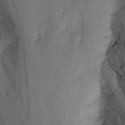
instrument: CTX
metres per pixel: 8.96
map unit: Nhu
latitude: -6.6140
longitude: -65.9339
